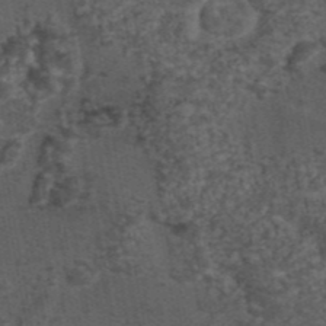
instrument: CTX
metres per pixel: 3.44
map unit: eAb
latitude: 43.8772
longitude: 106.2929
